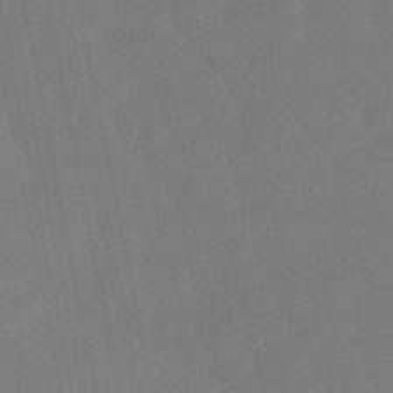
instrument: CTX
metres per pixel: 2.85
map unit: lHb
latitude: -49.0487
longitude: 82.6707
